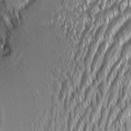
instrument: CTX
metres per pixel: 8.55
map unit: Aa
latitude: 7.7072
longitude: -131.0270
